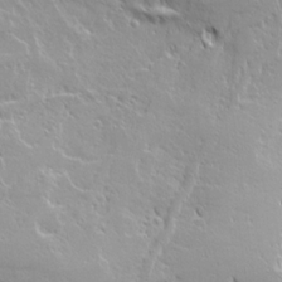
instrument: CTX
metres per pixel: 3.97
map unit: Ave
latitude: 21.1026
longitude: -134.8002
